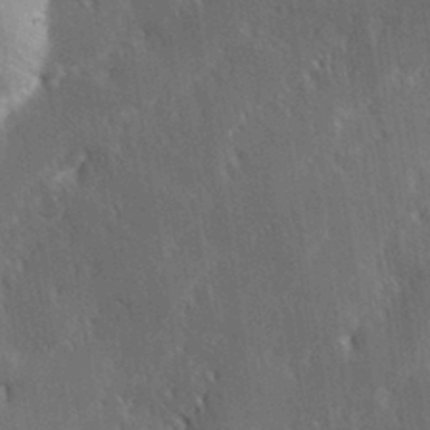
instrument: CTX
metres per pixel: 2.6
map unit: Hve
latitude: 31.3104
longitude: 149.2376
